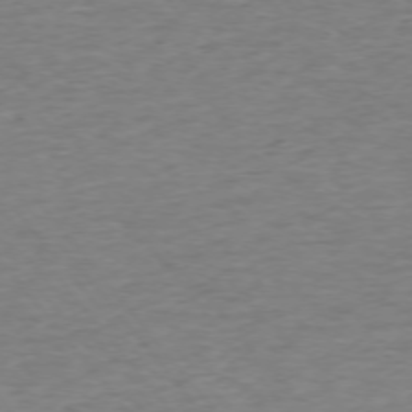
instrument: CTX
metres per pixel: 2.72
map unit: Ap
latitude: -75.4266
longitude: -88.7625
